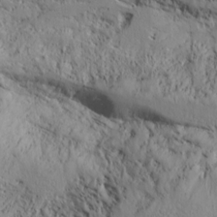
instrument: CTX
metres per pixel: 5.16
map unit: lAvf
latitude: 7.7450
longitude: 166.1795
